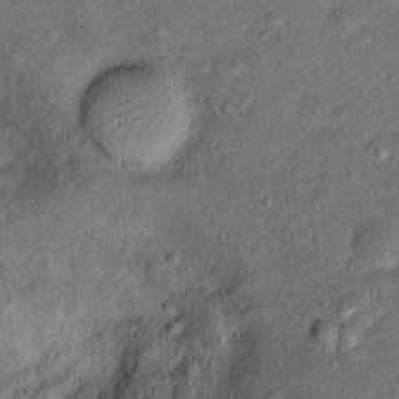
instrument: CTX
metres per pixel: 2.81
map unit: Ht
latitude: 14.8191
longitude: -41.1403
